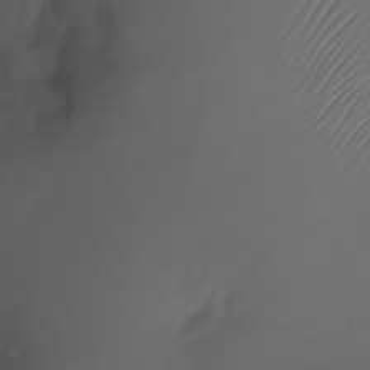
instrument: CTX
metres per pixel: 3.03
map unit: Nhu
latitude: -22.1795
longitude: -72.1578
